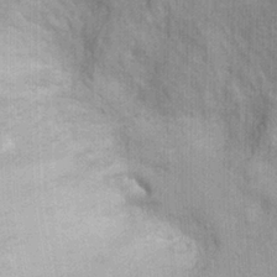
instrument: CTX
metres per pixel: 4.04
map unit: Ht
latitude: -2.1794
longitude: -15.6316
